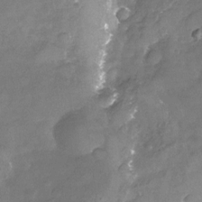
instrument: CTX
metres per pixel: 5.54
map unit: Nhu
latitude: -23.9367
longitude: -57.5371
